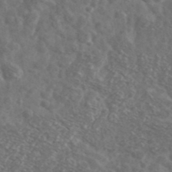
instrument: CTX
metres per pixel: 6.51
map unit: Ave
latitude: 38.4601
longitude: -106.7624
